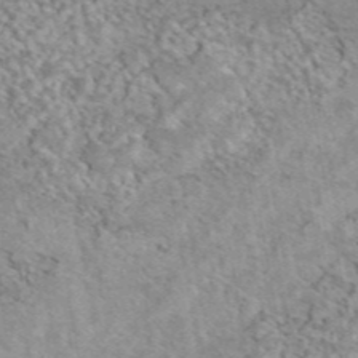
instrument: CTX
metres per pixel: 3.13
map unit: eAb
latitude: 44.5168
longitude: 109.1053
